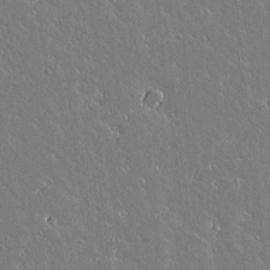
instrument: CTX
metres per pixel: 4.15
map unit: lAvf
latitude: 14.2901
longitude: -126.5735
